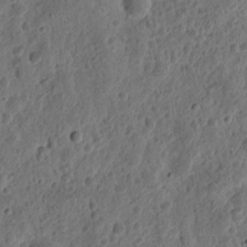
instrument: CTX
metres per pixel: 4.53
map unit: eHh
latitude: 11.1025
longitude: -73.9528
